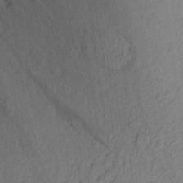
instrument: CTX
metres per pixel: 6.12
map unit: Aa
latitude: 26.6113
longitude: -145.2348
